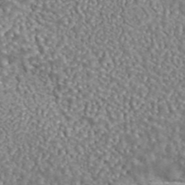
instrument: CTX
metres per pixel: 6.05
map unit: eAb
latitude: 43.3293
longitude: 105.7666
